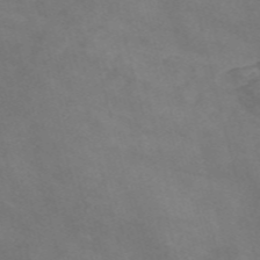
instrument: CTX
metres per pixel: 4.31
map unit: Nve
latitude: -58.4440
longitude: 58.5006
